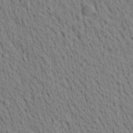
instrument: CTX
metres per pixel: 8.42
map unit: Aa
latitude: 22.1200
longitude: -139.0080
